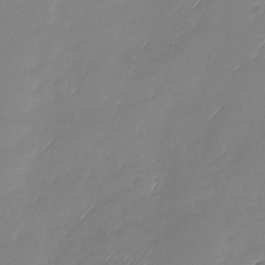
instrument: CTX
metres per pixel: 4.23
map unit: Nhu
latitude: -28.0472
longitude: -62.3656
